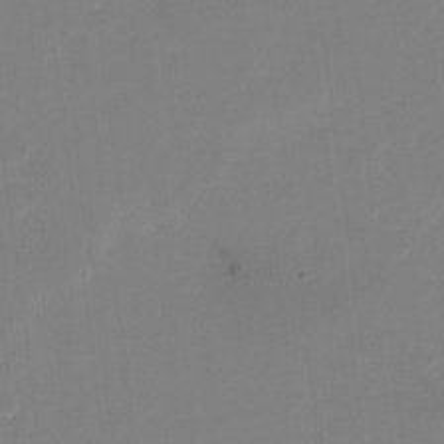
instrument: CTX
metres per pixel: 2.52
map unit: Nhu
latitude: -28.3117
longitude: -67.1403
